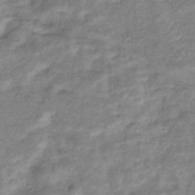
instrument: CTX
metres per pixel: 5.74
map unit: eHb
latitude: -36.6896
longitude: 75.8612
